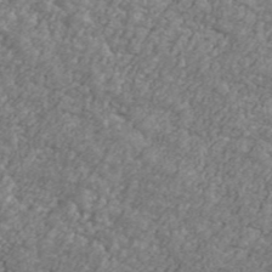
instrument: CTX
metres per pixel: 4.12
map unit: Ave
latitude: 41.6693
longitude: -110.9892
